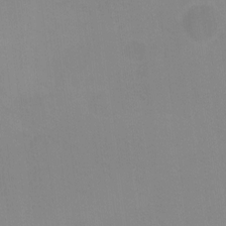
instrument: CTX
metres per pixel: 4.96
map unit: Hto
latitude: -11.8045
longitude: -40.2144
